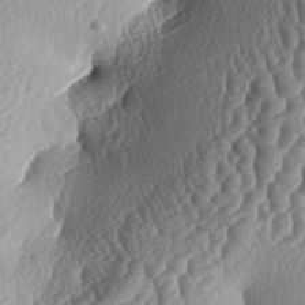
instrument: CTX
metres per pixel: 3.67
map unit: lAa
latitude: -4.3306
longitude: -127.9528
